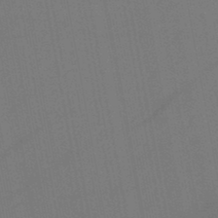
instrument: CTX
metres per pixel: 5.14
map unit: lHb
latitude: -46.8030
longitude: 71.6911
